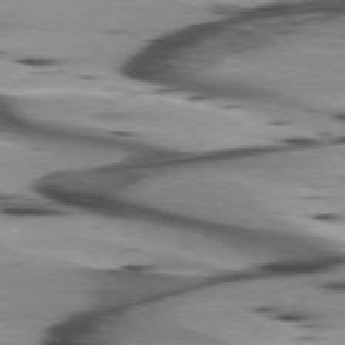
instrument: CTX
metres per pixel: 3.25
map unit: lApd
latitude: 75.7639
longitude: -65.5749
